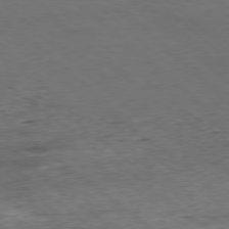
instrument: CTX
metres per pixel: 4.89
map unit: Ap
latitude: -78.6707
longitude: -86.2522
